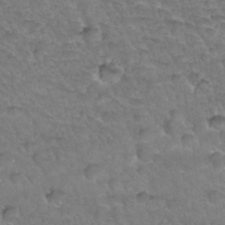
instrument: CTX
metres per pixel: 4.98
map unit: Hto
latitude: 34.7246
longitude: -46.7436
